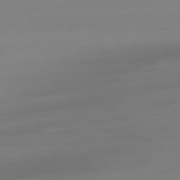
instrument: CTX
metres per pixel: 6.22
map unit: Ap
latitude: -79.1809
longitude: -65.6883
